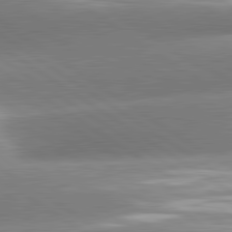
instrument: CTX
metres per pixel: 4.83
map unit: lApd
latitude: 81.3482
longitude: -158.1767
